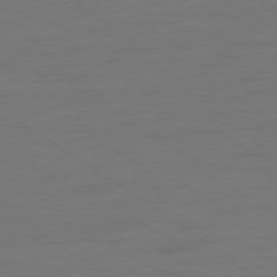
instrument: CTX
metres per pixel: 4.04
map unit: Ap
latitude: -79.2942
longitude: -53.6505
